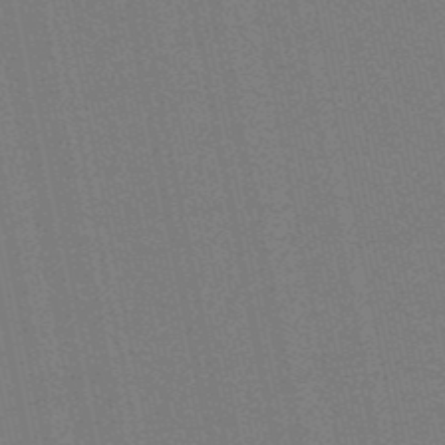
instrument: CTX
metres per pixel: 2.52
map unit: eHb
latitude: -50.1606
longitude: 79.2754
